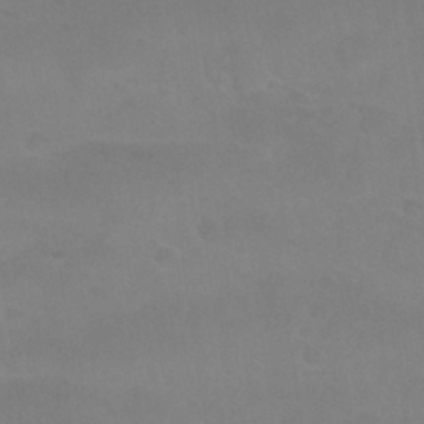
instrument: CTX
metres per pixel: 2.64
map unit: Nhu
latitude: 27.3104
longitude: -54.5357
